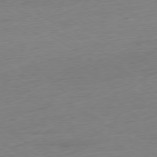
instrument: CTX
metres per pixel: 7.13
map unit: Ap
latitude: -78.8975
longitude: -58.0444
